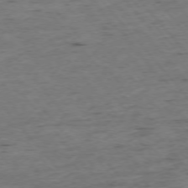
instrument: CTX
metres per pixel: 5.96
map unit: Ap
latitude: -75.7100
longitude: -90.3467
